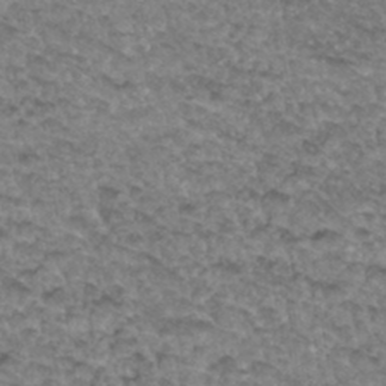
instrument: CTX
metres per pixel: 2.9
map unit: Hto
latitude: 33.4804
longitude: -47.7072
